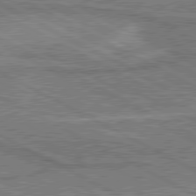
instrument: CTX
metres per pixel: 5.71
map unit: lApd
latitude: 80.4979
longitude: 141.0297
